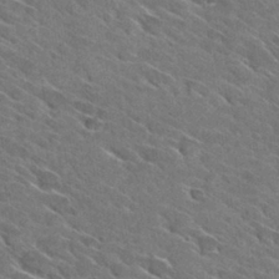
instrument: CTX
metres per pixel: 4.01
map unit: Hto
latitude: 29.3481
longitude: -43.5182
